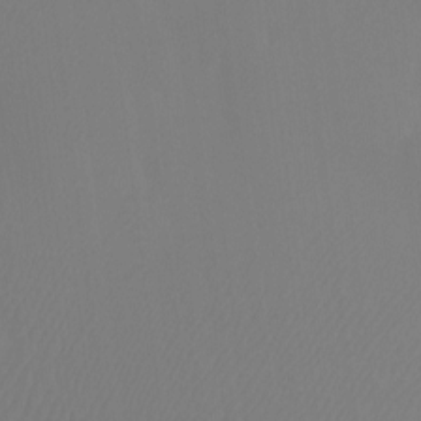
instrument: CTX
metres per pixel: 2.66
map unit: Htu
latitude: -12.5196
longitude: -47.8773
